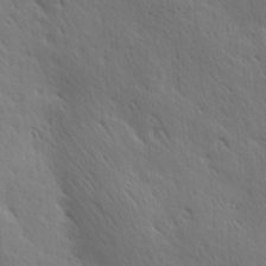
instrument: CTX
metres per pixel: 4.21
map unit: Hve
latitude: 23.7827
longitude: -96.8380
